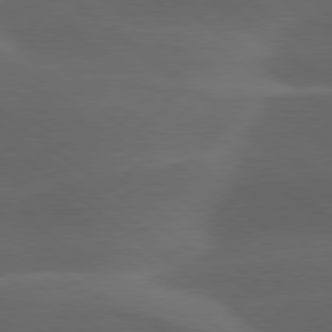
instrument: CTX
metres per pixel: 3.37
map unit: lApd
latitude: 78.9514
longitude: -48.6113
